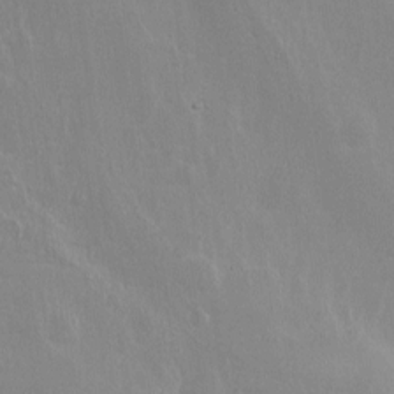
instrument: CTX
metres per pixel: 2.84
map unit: Ht
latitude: 0.8380
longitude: -44.5168
